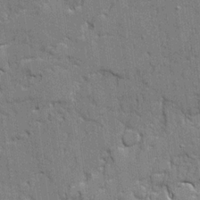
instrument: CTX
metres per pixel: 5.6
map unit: Ave
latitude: 20.2145
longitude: -128.7246
